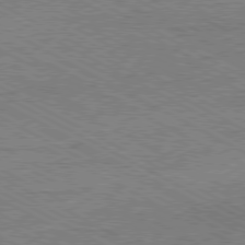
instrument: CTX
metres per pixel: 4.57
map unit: Hpe
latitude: -81.0676
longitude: 20.4251
